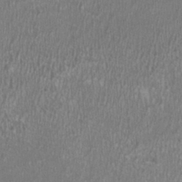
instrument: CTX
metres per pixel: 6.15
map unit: HNhu
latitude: -1.0109
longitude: 0.3496
